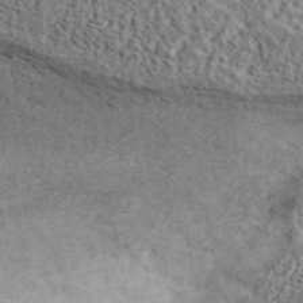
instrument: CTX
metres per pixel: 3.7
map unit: ANa
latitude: 45.4993
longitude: 45.1242
